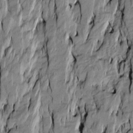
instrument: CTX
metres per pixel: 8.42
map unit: Htu
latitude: -10.2173
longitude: 176.6896
